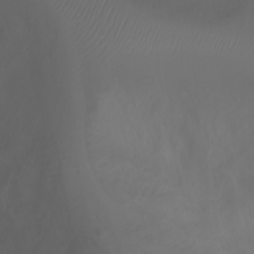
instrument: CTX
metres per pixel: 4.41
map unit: Ht
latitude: 0.7813
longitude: -21.8395
